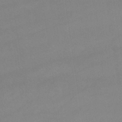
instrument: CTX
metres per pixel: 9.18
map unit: lHb
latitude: -42.2928
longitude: 66.6140
